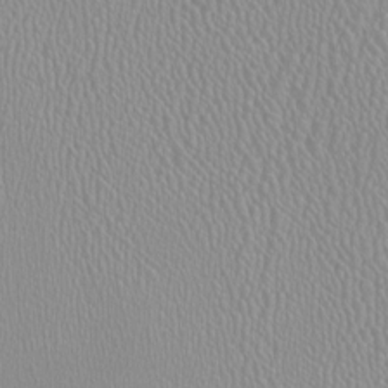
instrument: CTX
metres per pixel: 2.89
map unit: HNhu
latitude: -1.4833
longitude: -0.9136
